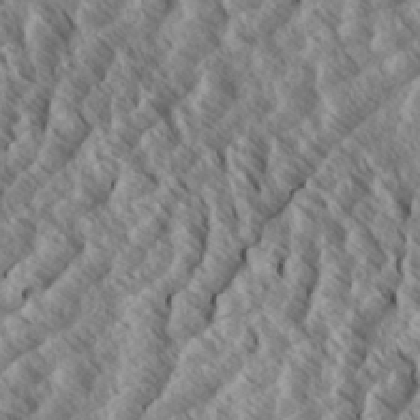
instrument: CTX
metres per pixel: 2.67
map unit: eHh
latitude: 34.3845
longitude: -139.4426
